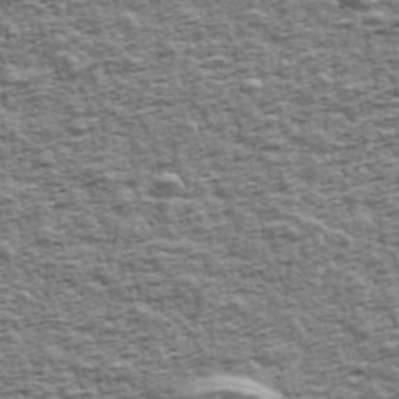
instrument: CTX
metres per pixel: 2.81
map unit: Ave
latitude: 43.0270
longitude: -111.7261
